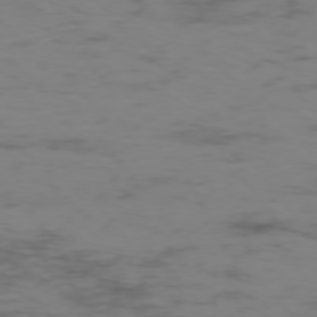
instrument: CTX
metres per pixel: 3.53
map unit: Hpe
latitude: -75.5022
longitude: -19.9339
